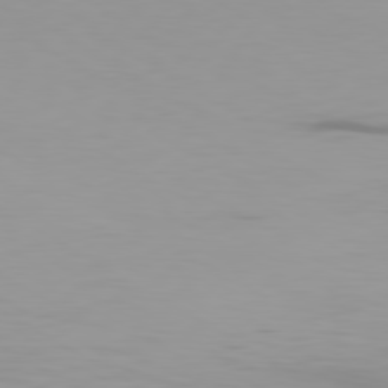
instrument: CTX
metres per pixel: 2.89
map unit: Ap
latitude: -80.3495
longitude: -93.7260
